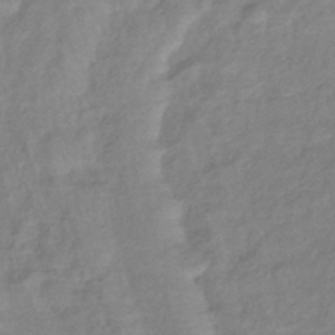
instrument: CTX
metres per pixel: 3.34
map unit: lHb
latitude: -42.5195
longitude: 81.7478
